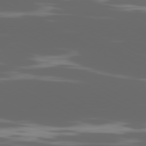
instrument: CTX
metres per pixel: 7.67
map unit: Ap
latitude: -80.1795
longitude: -70.6112
